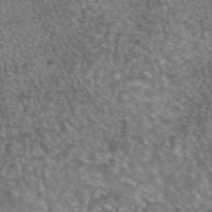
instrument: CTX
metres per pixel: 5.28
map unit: eAb
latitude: 44.9136
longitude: 109.1053
